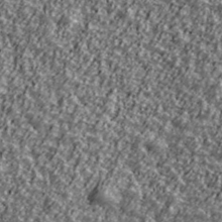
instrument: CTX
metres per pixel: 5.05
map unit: Ave
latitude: 42.4601
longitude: -113.4804
